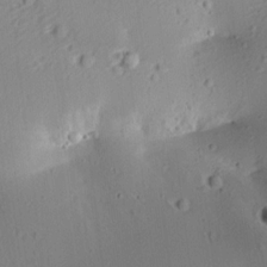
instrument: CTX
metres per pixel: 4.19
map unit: Aa
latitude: 12.5357
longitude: -143.3482
